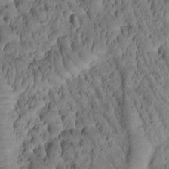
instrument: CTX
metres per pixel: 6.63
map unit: Htu
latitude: -2.2550
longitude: 171.3510
